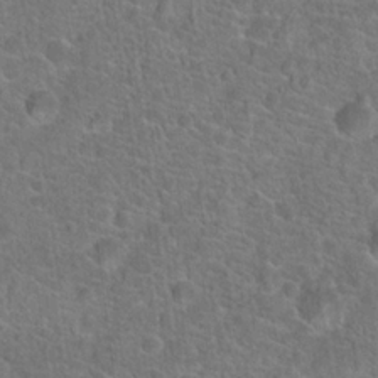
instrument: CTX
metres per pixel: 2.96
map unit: Hto
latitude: 19.4237
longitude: -43.7450
